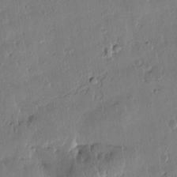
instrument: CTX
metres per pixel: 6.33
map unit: Htu
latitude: 1.3670
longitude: -178.0633
